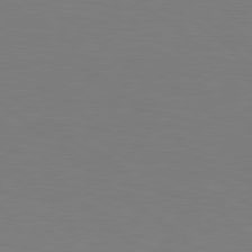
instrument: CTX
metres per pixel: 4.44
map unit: Hpe
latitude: 78.4979
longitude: -173.4237
